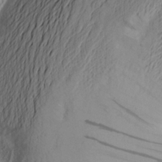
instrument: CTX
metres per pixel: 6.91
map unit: Aa
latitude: 24.2144
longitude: -149.3482
